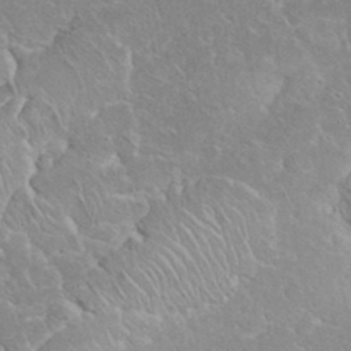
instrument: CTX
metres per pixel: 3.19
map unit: eHh
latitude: 35.8583
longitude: -64.2522
